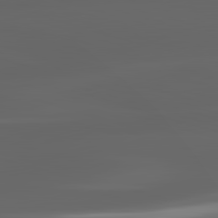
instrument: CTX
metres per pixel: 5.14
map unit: lApd
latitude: 82.7813
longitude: -134.3467
